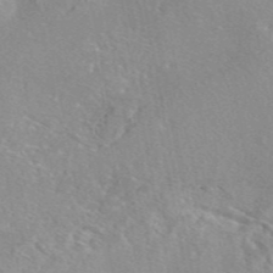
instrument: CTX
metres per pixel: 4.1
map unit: eAb
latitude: 46.0255
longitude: 110.9730
